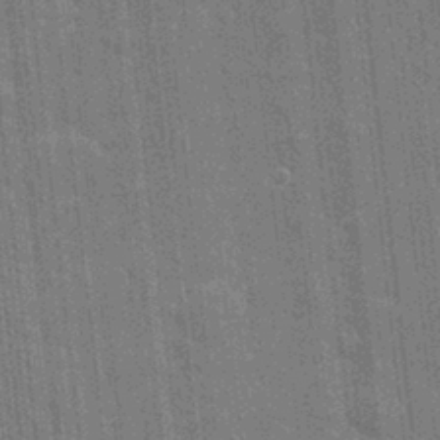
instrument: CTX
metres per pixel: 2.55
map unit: eHh
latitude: 6.1578
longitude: -74.3089
